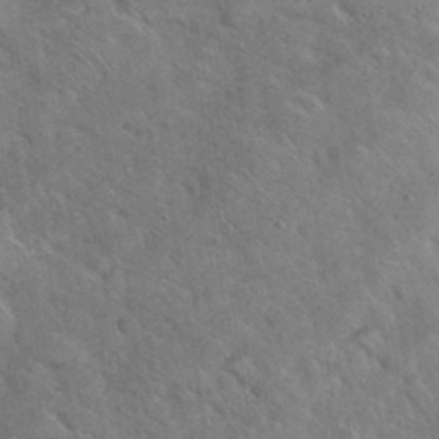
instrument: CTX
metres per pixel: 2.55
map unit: eHh
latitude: 37.7828
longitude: -65.3860
